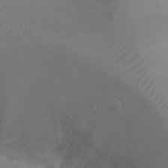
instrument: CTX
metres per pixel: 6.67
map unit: Ht
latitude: -10.4440
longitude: -28.0633
